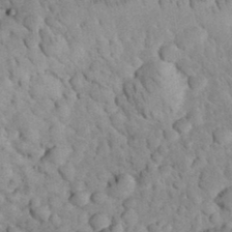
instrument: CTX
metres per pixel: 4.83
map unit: eHh
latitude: 32.7624
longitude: -65.5560
